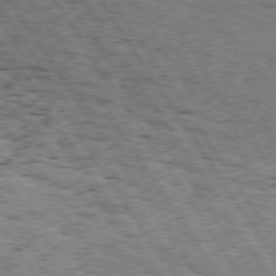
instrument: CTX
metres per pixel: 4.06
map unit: Hpe
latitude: 74.3089
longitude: -133.5938
